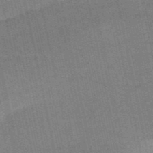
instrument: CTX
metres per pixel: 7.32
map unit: HNb
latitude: -52.9163
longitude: -46.3657
